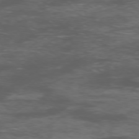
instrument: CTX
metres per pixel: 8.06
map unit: Ap
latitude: -76.1228
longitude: -68.0255
